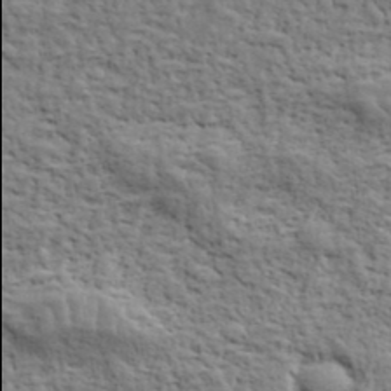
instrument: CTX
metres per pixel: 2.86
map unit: eHh
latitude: 37.4427
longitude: -81.9906
